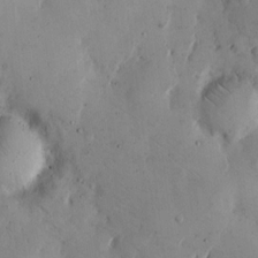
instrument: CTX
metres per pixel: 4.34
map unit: eHh
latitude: 12.3845
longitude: -62.2145
